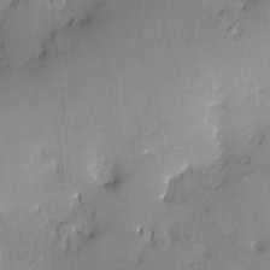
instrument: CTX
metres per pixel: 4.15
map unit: Nve
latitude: -8.0661
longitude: 175.3698
